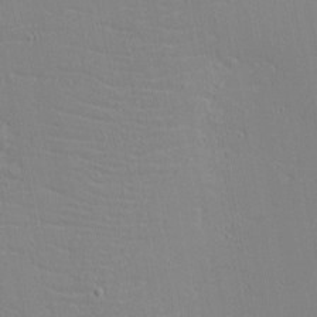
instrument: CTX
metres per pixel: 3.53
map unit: eHh
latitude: -3.8233
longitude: -81.1214
